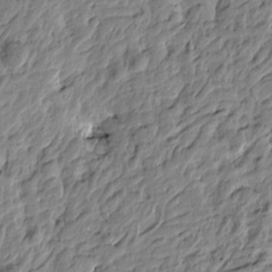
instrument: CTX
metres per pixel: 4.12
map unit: Htu
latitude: -4.3306
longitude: 179.5021
